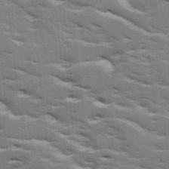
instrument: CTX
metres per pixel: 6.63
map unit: Ave
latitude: 17.5560
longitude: -129.4804
